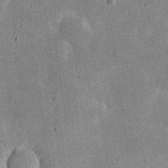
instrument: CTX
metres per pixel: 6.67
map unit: eHh
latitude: 20.5924
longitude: -71.4237
